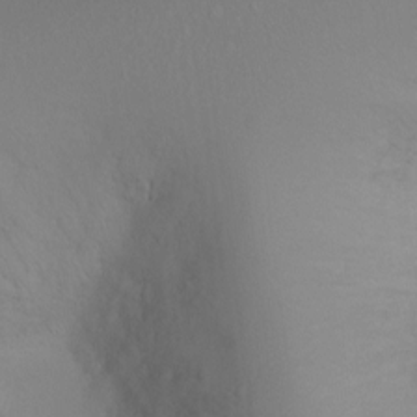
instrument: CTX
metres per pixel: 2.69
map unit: Ht
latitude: -2.0849
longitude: -27.0648
